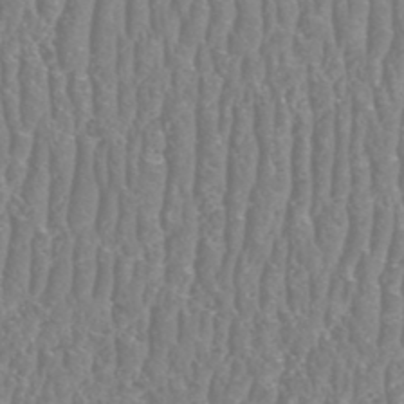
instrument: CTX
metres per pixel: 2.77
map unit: HNhu
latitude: -48.3873
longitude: 29.9556
